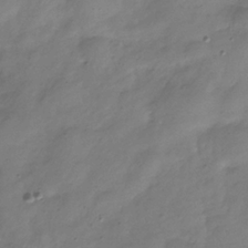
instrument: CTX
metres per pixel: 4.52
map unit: Hve
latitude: -32.5952
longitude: 91.5966
